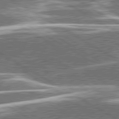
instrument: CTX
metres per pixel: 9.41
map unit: lApd
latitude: 79.9528
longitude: -96.3656
